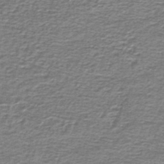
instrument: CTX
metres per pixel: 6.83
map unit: lHb
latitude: -44.7085
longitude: 57.3509
